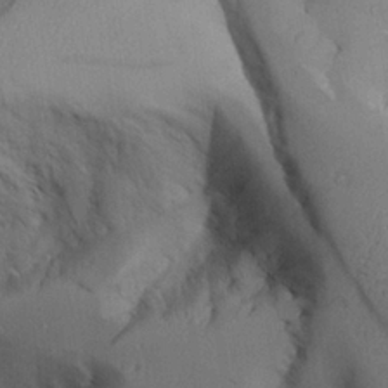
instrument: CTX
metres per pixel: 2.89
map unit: Aa
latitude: 25.8394
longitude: -128.9514
